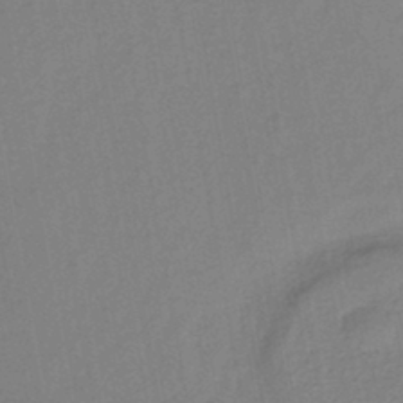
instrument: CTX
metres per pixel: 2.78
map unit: lHb
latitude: -42.9352
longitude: 68.1038
